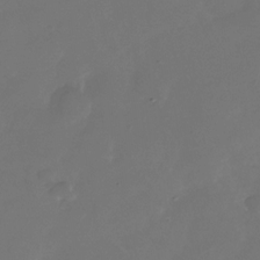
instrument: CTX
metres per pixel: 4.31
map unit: Nhu
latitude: -28.1984
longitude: -72.4034
